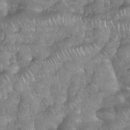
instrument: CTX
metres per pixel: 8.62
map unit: eHh
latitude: 38.4601
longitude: -58.3278
